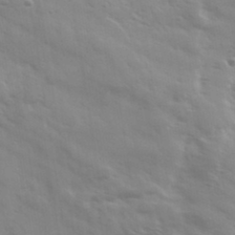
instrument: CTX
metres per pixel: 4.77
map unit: Ave
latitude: 36.9892
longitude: -110.9136
